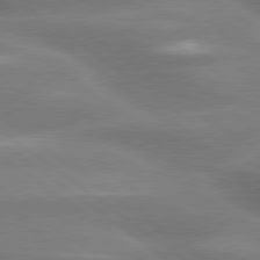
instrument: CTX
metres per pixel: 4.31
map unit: lApd
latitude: 79.6883
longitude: -118.5545
